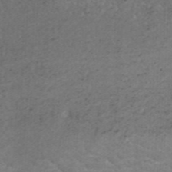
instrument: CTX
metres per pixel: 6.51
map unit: ANa
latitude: -41.8044
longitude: 103.9367
